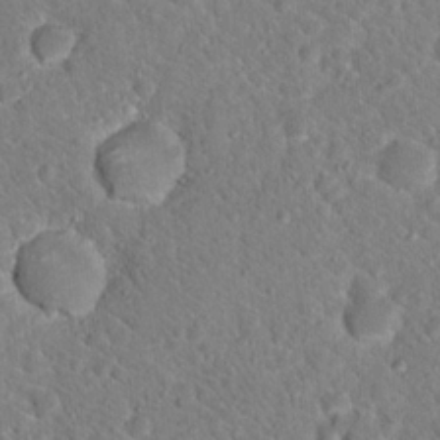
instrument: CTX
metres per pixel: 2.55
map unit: Hto
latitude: 18.8569
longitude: -33.4237
